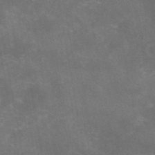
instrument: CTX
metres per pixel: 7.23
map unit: eAb
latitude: 46.6302
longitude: 124.7274
